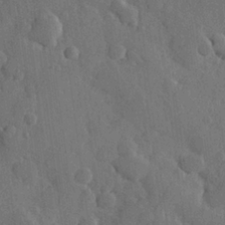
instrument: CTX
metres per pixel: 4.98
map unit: Hve
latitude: 24.3278
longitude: 149.4077
